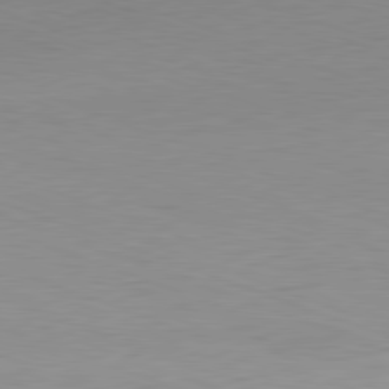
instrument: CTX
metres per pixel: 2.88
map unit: Hpe
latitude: -81.8989
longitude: 10.3117
